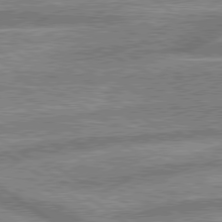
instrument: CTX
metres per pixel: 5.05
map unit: lApd
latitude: 79.6505
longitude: -169.0459
